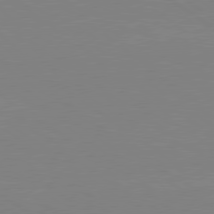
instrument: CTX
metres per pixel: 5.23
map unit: Hpe
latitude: 79.0648
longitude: -125.2348
